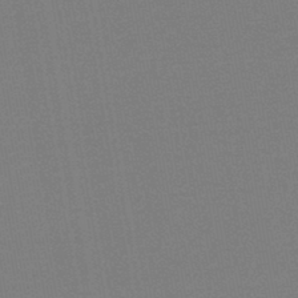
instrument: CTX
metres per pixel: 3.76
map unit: HNb
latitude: -44.4062
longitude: -41.5371
